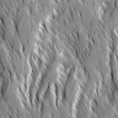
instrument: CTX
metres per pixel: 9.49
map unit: Ave
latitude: 14.5924
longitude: -133.8583
